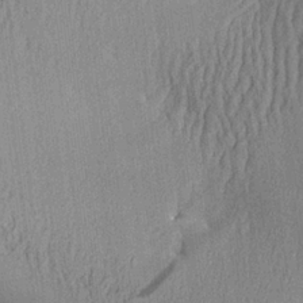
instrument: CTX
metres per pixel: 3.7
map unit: Aa
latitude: 26.4790
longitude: -134.6112
